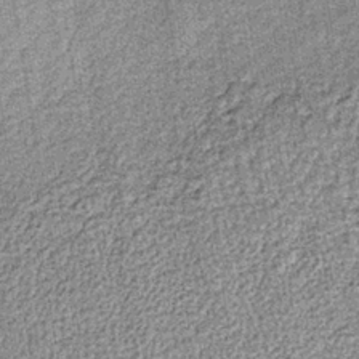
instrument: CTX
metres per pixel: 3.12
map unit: lHb
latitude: -37.0108
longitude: 64.2551
